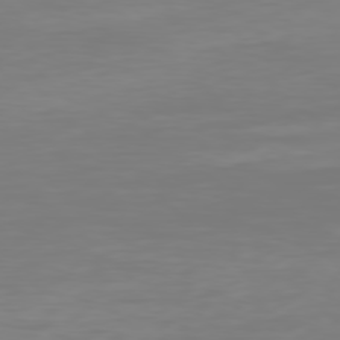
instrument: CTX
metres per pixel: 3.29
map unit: Hpe
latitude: 77.5560
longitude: -177.1781
